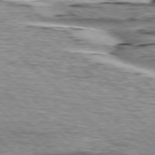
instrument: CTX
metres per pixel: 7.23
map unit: lApd
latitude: 76.6868
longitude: -79.0837
